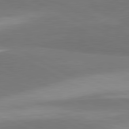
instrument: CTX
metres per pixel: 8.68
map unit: lApd
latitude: 81.4237
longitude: 157.1431
